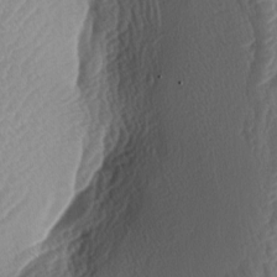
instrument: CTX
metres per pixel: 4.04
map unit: lAa
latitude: -3.5966
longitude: -128.1389
